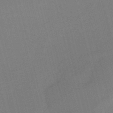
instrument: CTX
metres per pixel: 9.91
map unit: HNb
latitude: -52.0850
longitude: -47.0270
